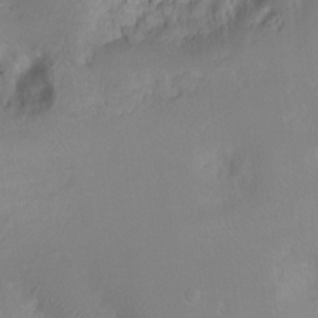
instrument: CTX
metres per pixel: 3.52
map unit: Ht
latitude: -0.2173
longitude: -36.1200
